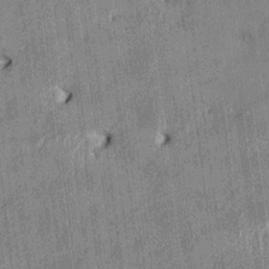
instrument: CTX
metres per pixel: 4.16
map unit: HNhu
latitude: 1.2159
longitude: -6.0444
